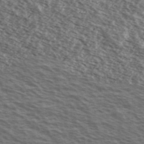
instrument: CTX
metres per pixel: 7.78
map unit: Ave
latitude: 38.5924
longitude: -109.8016
